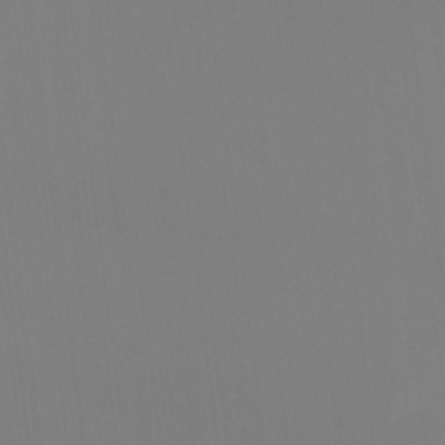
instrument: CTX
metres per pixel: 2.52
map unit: HNhu
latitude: -1.5588
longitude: -5.5938
